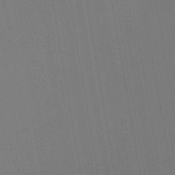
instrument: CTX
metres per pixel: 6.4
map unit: lHb
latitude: -41.8044
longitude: 78.3684
